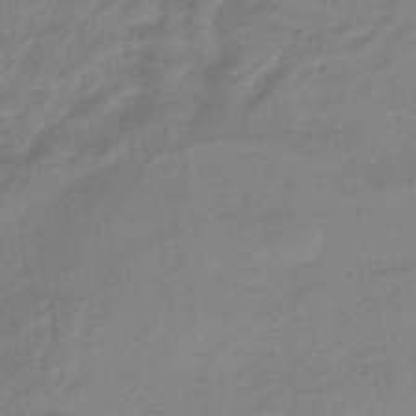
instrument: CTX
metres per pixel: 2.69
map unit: HNhu
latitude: -46.1228
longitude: 94.1227
